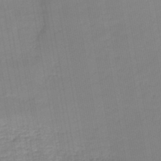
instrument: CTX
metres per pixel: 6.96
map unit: lHb
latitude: -44.5574
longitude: 60.7841
